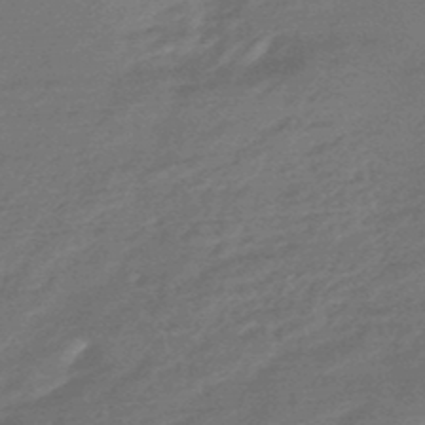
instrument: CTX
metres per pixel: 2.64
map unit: HNhu
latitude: -47.1431
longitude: 90.2362
